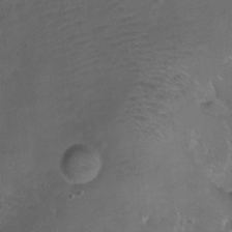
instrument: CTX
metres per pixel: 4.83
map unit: Ht
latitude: 0.3089
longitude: -37.5182
